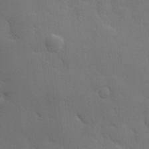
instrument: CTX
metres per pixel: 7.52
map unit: Hve
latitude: 18.6112
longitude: 150.8597
